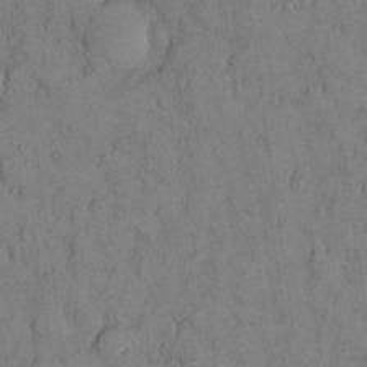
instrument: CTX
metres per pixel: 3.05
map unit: Nhu
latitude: 28.5546
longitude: -71.7449
